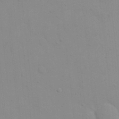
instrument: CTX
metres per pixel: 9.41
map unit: eHh
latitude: 21.4238
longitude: -64.3656
